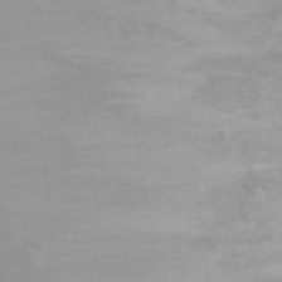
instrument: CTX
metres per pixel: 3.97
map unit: Ht
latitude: -0.4062
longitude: -35.8016
